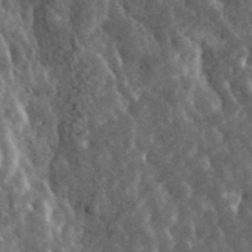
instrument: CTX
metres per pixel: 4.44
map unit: lHvf
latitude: 36.7813
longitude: -87.9528
